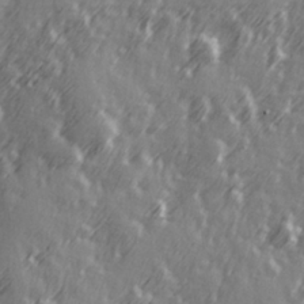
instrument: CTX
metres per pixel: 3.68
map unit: Hve
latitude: 26.4412
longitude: 146.7463
